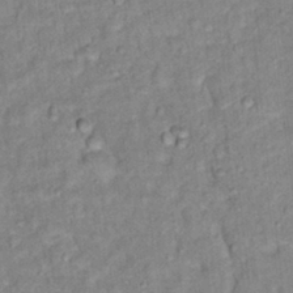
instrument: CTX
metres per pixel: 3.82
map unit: Hto
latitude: 16.7624
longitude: -35.7827
